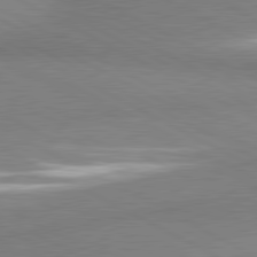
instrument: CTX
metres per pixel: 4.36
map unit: lApd
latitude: 80.8380
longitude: 165.4455
